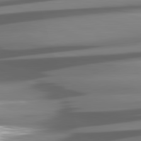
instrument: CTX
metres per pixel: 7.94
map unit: lApd
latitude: 81.1025
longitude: -144.4034
